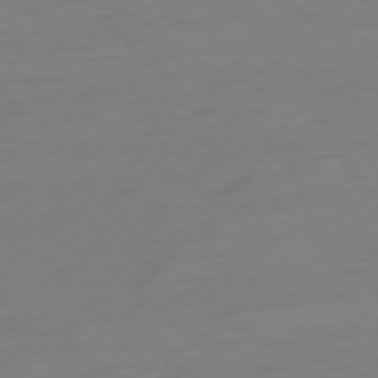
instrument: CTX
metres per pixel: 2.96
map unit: Ap
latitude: -78.7652
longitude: -77.2915
